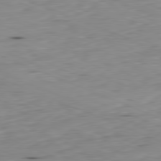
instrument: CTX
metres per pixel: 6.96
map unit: Ap
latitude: -81.8800
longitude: -68.1200
